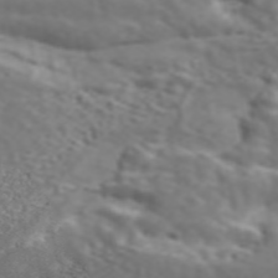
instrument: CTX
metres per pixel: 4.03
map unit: ANa
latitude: 45.1970
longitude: 27.8800
